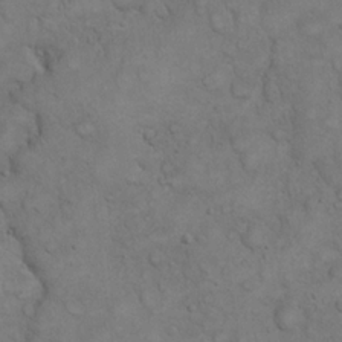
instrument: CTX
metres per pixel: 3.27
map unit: eHh
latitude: 20.7435
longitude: -59.4993
